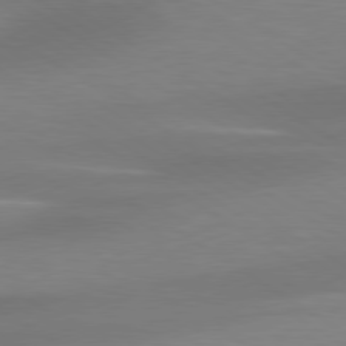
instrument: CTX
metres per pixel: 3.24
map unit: lApd
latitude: 79.3860
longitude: -93.3292
